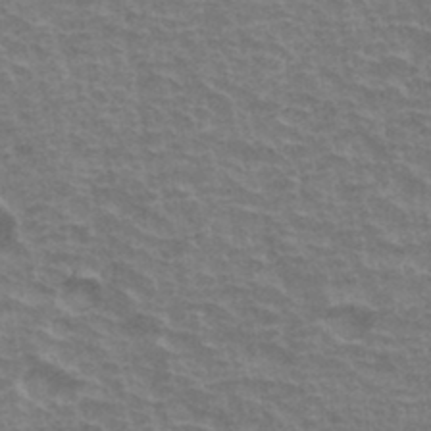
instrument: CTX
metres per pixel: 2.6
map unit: Hto
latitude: 34.2711
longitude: -40.5545
